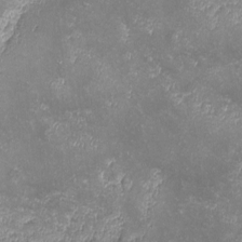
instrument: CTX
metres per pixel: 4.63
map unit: lHvf
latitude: -13.8611
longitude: -102.1200
